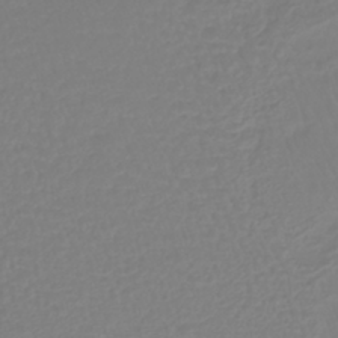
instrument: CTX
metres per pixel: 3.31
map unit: lHb
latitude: -42.2928
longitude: 60.6141
